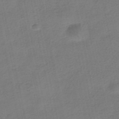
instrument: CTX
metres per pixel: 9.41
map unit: HNhu
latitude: -40.0850
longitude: 102.6707
